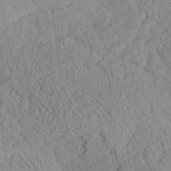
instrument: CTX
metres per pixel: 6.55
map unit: Aa
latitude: 24.7246
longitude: -133.9528
